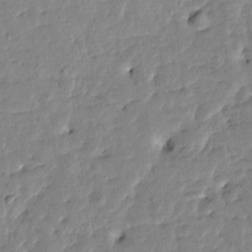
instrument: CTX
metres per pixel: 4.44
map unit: Htu
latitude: 1.0647
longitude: -179.8584
